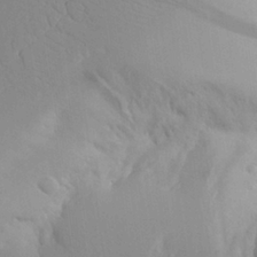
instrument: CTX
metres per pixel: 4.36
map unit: Aa
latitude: 25.2159
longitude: -132.4601
